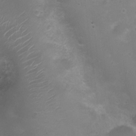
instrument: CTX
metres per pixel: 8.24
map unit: Nhu
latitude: 4.5168
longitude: -17.4237
